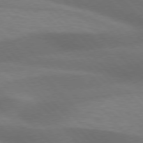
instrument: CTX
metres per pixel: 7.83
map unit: lApd
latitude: 76.4790
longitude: -59.4426
